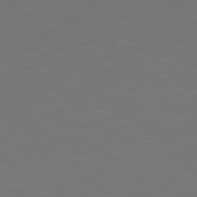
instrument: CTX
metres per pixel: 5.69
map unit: Hpe
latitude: 77.7827
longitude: -175.8017
